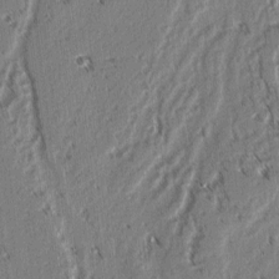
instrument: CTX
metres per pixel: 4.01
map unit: lAvf
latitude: 3.2915
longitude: -106.1200
